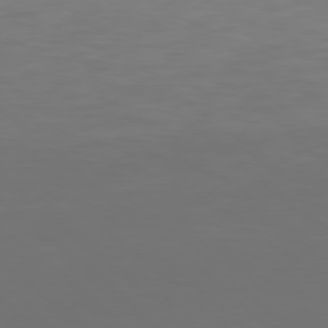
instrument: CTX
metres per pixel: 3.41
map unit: Hpe
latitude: 77.9528
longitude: -169.3671
